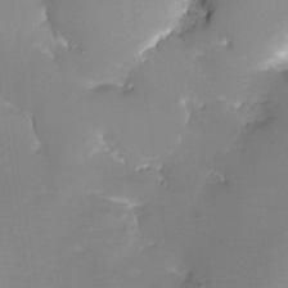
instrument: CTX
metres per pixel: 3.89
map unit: eHh
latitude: -6.7841
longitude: -78.2334
